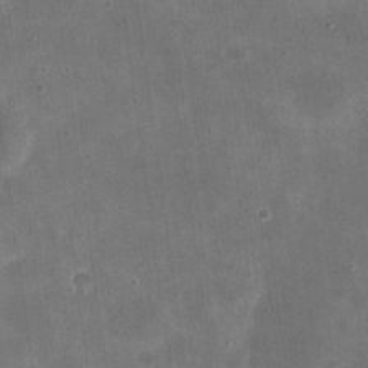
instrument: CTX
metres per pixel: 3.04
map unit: eHh
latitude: 20.7247
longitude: -66.6679
